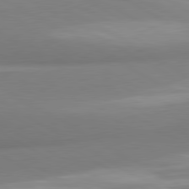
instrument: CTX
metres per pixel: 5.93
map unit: lApd
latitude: 80.5546
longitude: -175.5371
